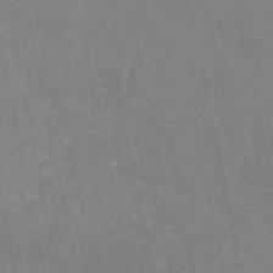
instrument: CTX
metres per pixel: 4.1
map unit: eAb
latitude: 50.1766
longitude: 116.2172
